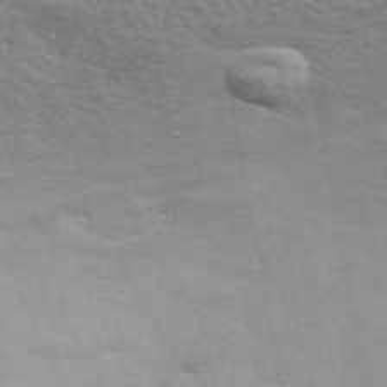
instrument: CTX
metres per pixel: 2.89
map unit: ANa
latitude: 45.1781
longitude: 26.2361
